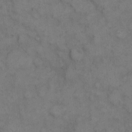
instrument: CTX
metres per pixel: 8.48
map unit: eHh
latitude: 10.8569
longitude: -63.3671
